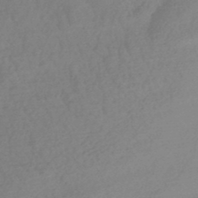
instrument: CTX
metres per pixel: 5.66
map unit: HNhu
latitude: -45.9556
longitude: 91.6722
